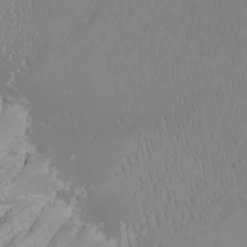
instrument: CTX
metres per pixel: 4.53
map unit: Nhu
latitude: -7.5588
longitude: -90.4790
